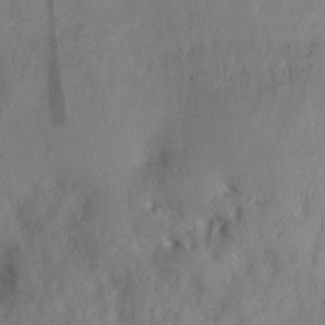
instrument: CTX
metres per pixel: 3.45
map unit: eHh
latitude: 25.8016
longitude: -67.8583
